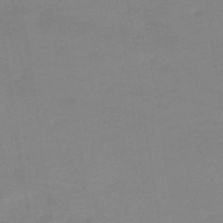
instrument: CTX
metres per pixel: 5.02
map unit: HNb
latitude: -54.0283
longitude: -49.0081
